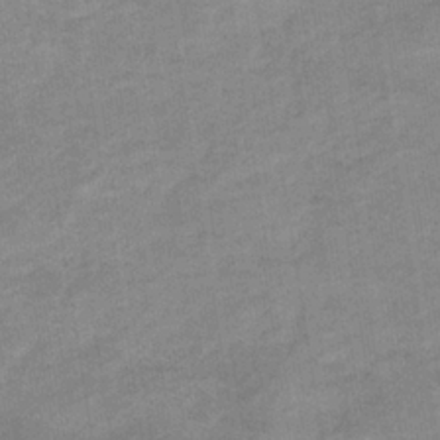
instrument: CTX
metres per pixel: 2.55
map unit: eHb
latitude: -35.9745
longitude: 77.4643
